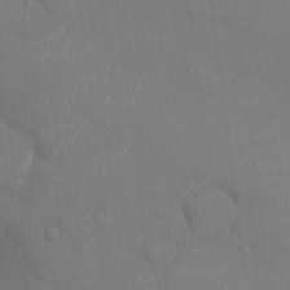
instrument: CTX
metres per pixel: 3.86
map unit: Ht
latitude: -4.4629
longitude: -13.7828
